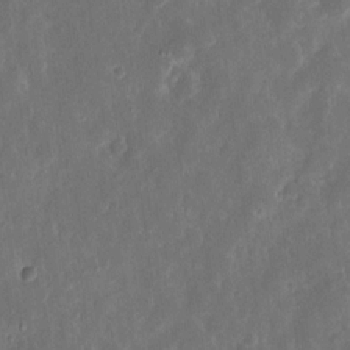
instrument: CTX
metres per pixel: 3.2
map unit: eHh
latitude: 11.7261
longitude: -72.7058
